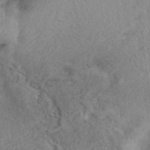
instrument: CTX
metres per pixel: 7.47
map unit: eAb
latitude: 40.5167
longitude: 109.7667
